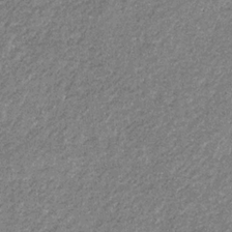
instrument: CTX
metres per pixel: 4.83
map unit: eHb
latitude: -31.9745
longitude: 69.7855
